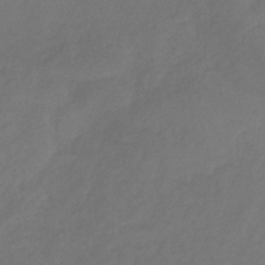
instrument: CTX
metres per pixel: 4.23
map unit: HNb
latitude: -31.5399
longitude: 63.5777
